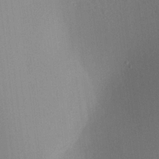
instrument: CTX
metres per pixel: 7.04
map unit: Aa
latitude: 19.8205
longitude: -140.5734
